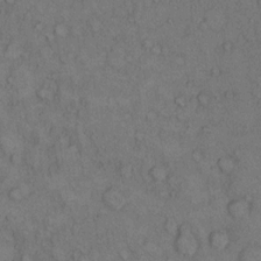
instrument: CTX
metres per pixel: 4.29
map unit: Hto
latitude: 10.3278
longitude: -59.3104
